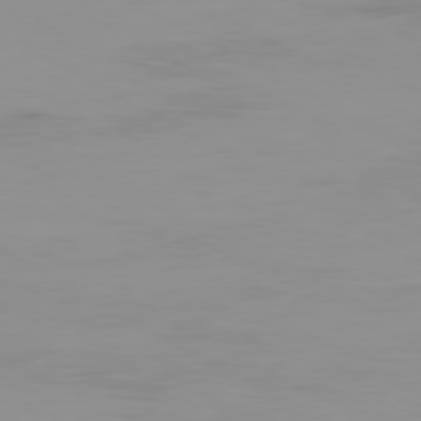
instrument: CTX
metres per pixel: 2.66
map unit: Ap
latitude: -79.6721
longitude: -76.4223
